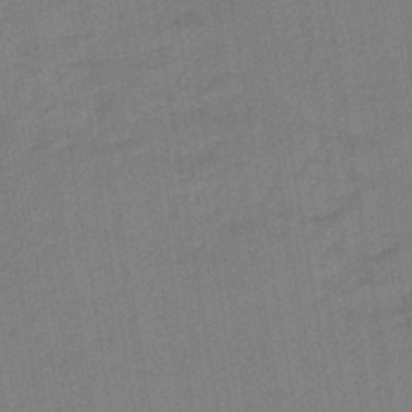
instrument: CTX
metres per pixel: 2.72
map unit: lHb
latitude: -42.0283
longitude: 68.3495
